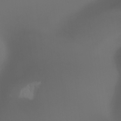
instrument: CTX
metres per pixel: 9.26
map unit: Aa
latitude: -8.8030
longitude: -78.2145
